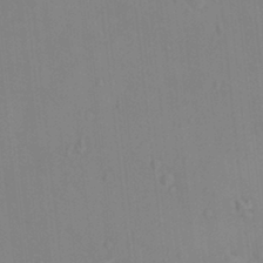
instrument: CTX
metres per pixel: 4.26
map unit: HNhu
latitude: 5.9717
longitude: 1.8801
